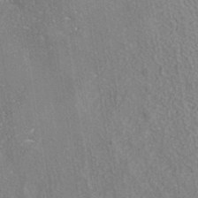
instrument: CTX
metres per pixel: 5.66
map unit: ANa
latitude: -36.6518
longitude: 94.8219
